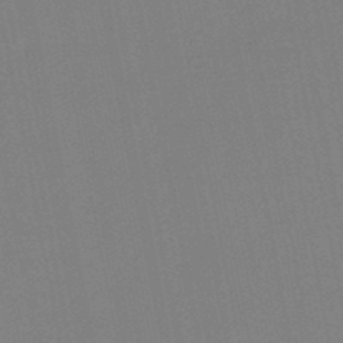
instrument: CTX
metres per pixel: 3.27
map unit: lHb
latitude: -48.7086
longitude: 79.8233
